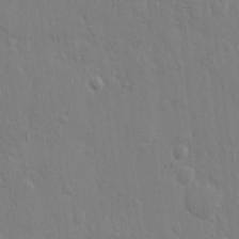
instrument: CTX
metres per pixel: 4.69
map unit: eHh
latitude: 12.6302
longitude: -70.2711
